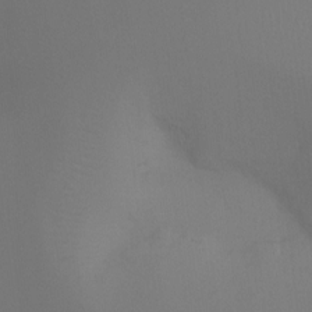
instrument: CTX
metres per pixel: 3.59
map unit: Ht
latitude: -8.1228
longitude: -32.0633
